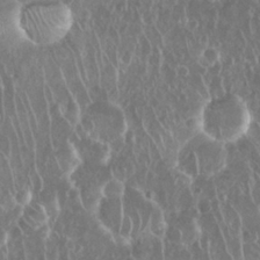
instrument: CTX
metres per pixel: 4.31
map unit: Nhu
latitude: 28.4601
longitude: -63.3860
